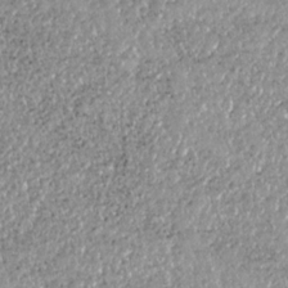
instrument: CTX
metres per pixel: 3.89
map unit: HNhu
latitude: -36.9352
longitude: 33.9745
